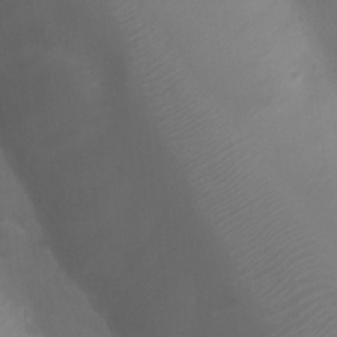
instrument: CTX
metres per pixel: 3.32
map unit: Ht
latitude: 1.8583
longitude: -22.3278
